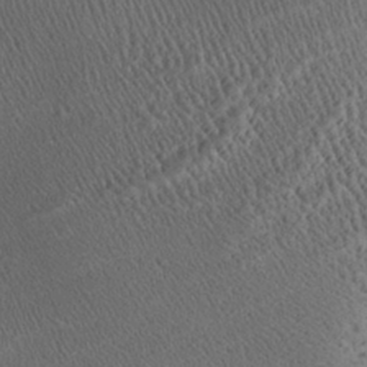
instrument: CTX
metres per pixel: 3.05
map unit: Aa
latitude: 27.7639
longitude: -135.8583
